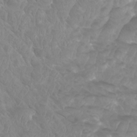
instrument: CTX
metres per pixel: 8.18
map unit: Htu
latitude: -9.6911
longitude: -75.4993
